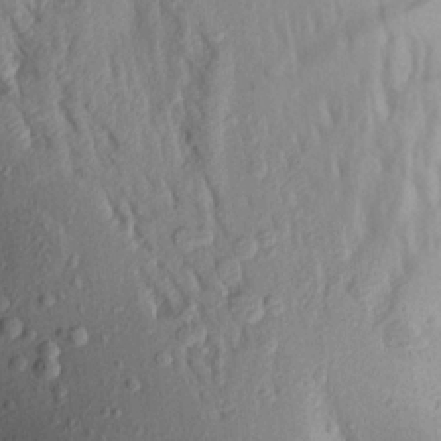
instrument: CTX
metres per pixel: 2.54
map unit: Aa
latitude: 19.5938
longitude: -148.6491
